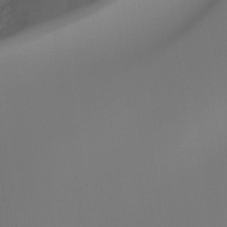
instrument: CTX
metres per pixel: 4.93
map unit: Hto
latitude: -7.7477
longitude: -47.5938
